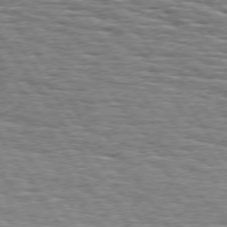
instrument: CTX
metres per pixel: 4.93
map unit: Hpe
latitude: 74.4979
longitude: -137.9717
